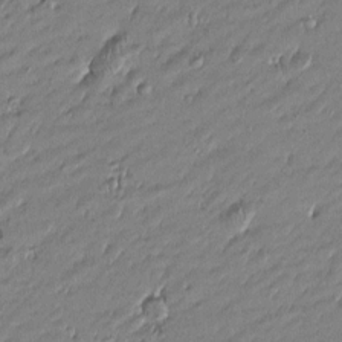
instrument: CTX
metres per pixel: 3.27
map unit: Htu
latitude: -5.8233
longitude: 176.8597
